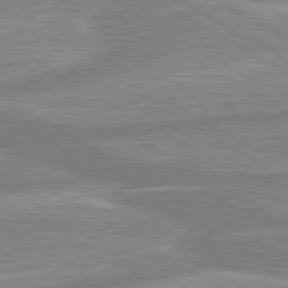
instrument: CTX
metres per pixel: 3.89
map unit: lApd
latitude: 80.1389
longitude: -171.1214
